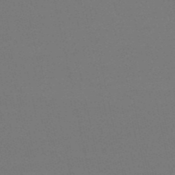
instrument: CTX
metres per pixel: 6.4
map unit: HNb
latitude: -50.0472
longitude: -52.3279
